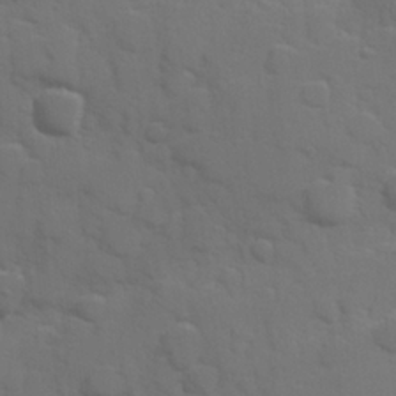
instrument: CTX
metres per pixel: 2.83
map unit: Hve
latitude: 25.4993
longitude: 148.3685
